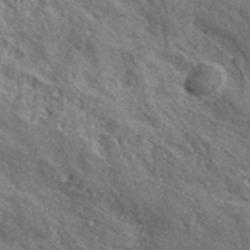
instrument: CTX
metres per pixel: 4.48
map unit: lHvf
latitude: 42.1011
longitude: -90.0444
